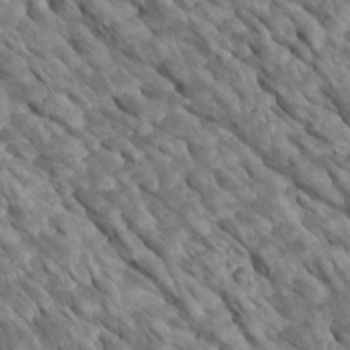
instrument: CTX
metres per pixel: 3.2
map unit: Htu
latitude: 2.4601
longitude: 143.3509
